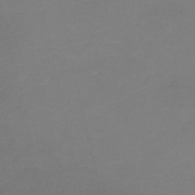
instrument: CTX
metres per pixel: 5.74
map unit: HNb
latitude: -55.7100
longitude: -42.6302
